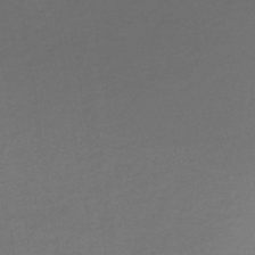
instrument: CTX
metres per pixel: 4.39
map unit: lHb
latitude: -45.5966
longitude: 60.8786
